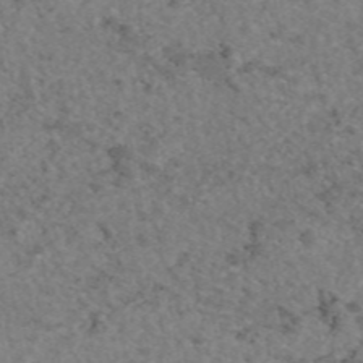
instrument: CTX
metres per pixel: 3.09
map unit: eAb
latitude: 47.2915
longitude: 113.4643
